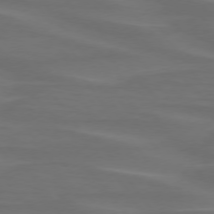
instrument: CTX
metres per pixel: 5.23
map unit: lApd
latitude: 74.9136
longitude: -79.4805
